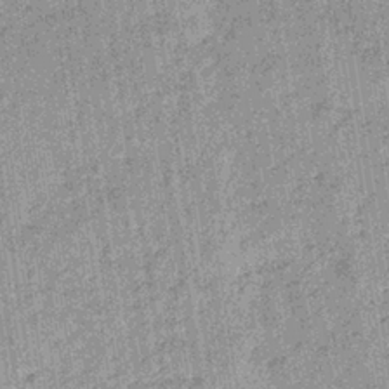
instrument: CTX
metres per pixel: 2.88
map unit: lHb
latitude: -36.4251
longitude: 64.1228
